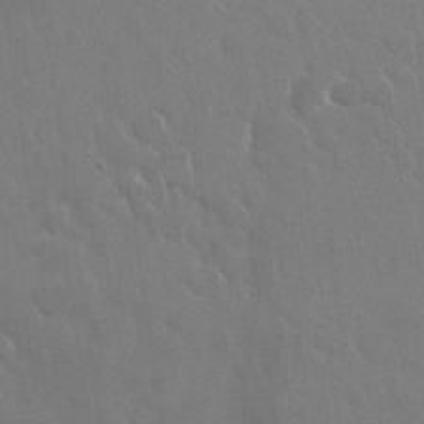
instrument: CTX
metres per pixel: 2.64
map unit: Nhu
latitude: 28.4223
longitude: -62.4034
